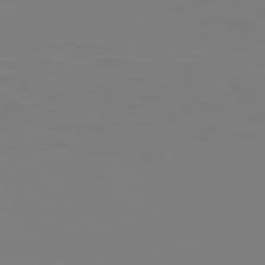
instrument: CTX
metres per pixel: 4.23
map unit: Hpe
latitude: 77.7638
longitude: -137.6883
